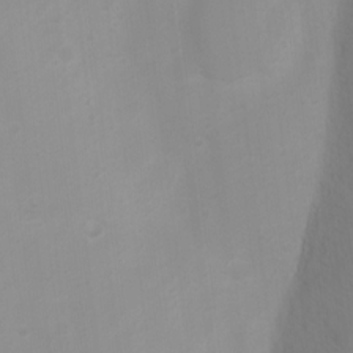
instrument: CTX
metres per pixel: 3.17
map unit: Ht
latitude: 3.1403
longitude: -22.8758
